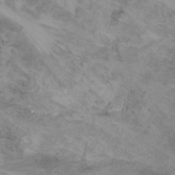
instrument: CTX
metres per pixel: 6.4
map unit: Ht
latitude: 0.4979
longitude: -32.1200
